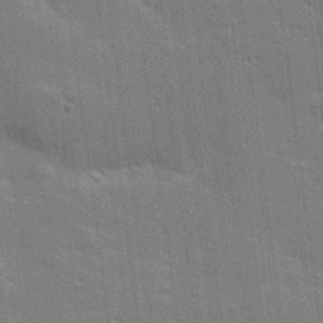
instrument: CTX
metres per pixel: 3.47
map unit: lHvf
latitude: 26.7246
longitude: 141.0864
